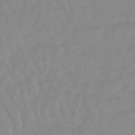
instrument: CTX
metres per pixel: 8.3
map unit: lHb
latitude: -48.1228
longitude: 77.4832
